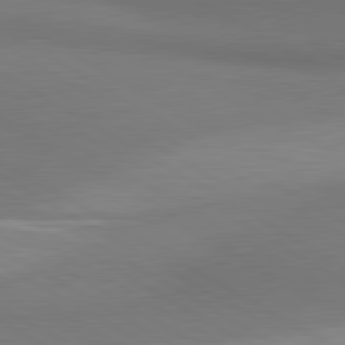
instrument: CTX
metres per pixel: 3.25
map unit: lApd
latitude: 80.9136
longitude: 159.8044
